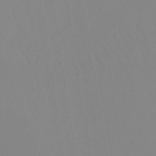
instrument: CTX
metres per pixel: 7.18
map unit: lHb
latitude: -48.2740
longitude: 74.0283
